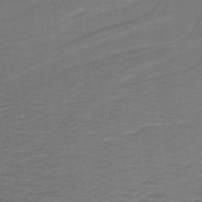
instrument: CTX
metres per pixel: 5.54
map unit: lHb
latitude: -42.8596
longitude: 53.2942
